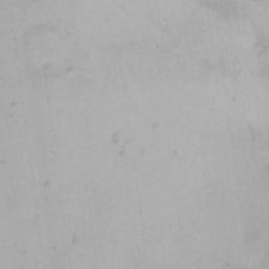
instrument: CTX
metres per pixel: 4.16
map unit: HNhu
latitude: 6.7624
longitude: 3.2375
